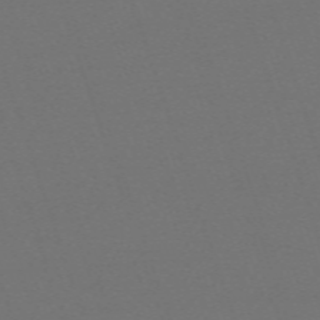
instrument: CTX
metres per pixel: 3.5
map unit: eHh
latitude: -63.7288
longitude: 52.2172
